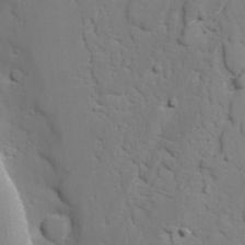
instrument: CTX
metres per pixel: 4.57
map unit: lAvf
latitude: 26.3845
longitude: -110.1200
